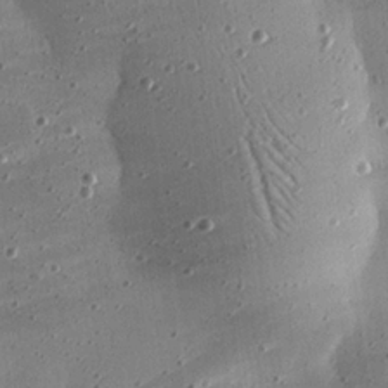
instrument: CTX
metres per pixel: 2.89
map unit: eHh
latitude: 24.7057
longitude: -88.8002
